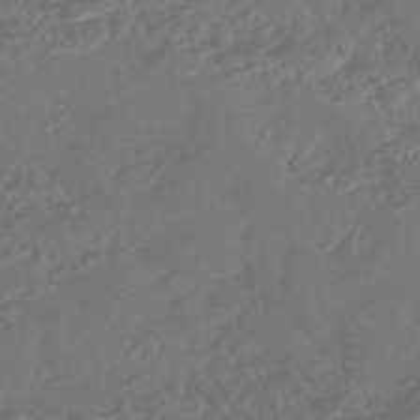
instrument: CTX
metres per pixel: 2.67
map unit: HNhu
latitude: -43.9367
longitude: 91.3132
